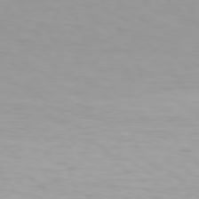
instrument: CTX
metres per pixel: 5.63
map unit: Hpe
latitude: 78.1578
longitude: -136.5546
